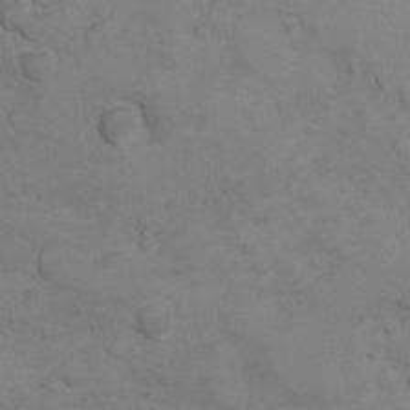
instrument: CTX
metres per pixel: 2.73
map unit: Ht
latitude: 10.3656
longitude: -32.5735
